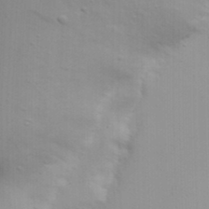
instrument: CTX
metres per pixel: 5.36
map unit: Nhu
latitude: 20.0822
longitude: -73.0459
